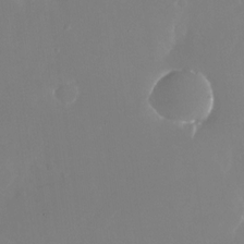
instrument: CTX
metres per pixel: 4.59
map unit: Nhu
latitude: -25.7477
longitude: -72.1578
